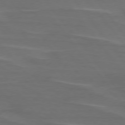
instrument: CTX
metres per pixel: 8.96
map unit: lApd
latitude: 75.9528
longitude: -79.6505
